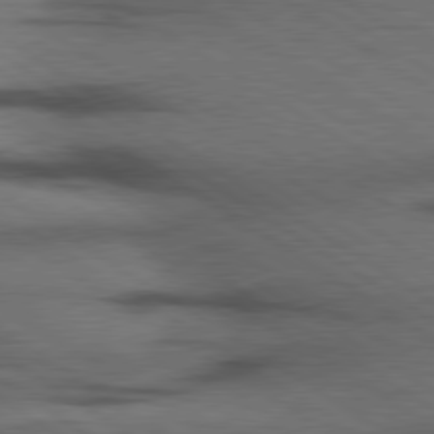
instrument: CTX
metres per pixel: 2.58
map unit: lApd
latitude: 79.6883
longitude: 168.2172
